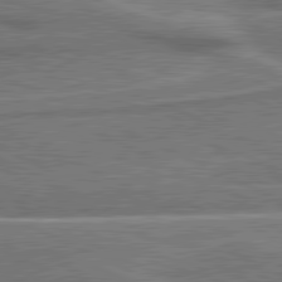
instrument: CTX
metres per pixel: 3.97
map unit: lApd
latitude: 81.1403
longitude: 140.2361
